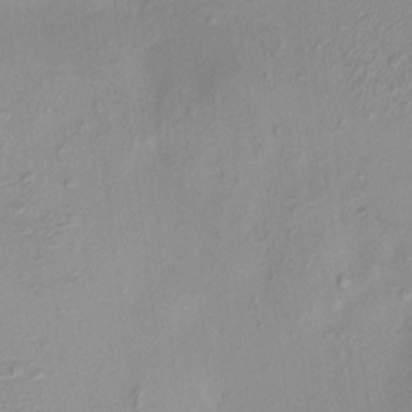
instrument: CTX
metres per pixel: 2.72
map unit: HNhu
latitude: 8.1389
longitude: -1.4993
